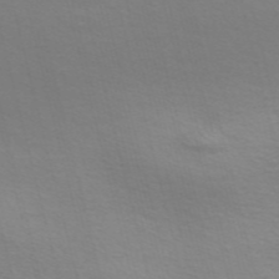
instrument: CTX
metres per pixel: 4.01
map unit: Nve
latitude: -56.8219
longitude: 63.4643
